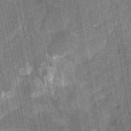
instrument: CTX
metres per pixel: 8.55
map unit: eHb
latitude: -29.8045
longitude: 70.3684
